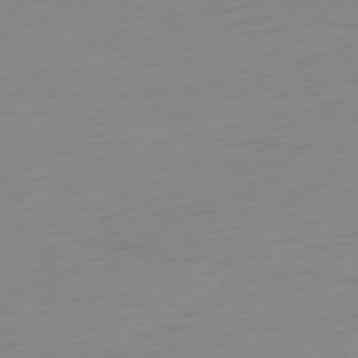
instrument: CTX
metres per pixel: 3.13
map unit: Ap
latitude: -78.8030
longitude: -66.0255
